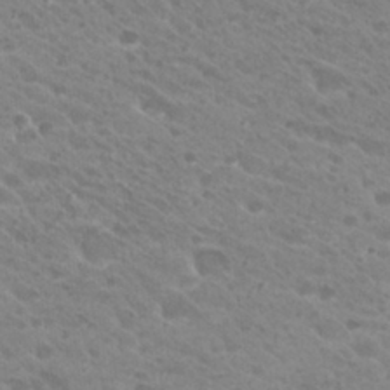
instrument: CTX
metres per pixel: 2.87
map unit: Hto
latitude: 26.7435
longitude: -35.6882
